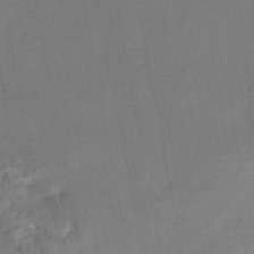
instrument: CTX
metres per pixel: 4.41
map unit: Nhe
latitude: -48.4818
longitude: -173.1025
